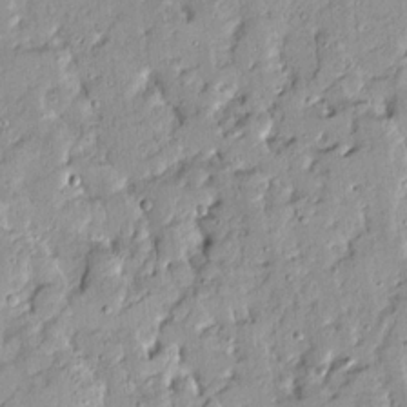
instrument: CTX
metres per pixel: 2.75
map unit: Ave
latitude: 13.5371
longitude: -132.5735
